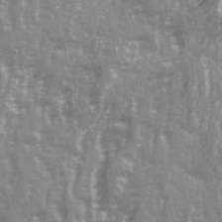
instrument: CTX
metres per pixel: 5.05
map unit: Ave
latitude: 22.1578
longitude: -132.6113
